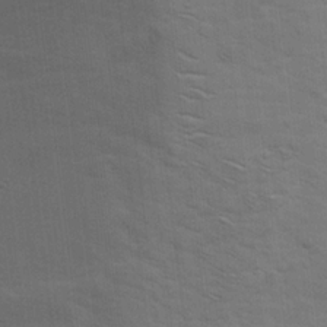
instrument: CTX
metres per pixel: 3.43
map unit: Hto
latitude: 17.3860
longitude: -38.3845
